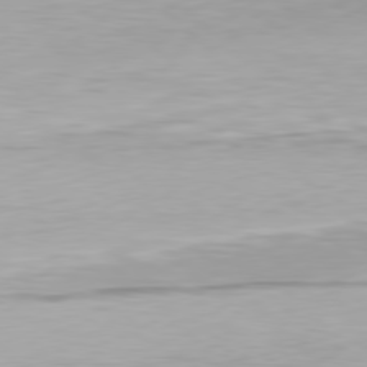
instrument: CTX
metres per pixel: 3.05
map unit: Hpe
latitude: 78.2523
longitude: -167.8961
